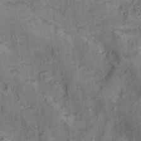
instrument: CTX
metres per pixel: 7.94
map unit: Hto
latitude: 15.4805
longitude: -31.8206
